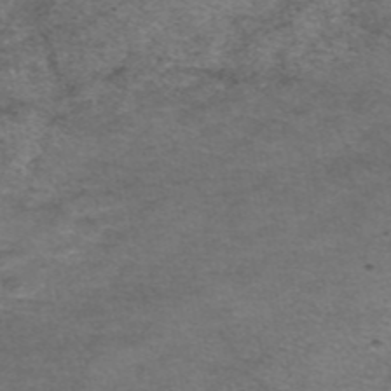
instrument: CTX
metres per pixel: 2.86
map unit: eAb
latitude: 45.8961
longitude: 103.2754
